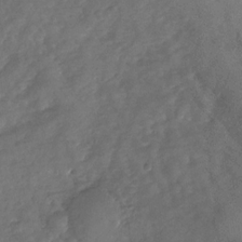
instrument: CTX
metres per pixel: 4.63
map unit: Nhu
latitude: -29.8422
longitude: -60.5923
